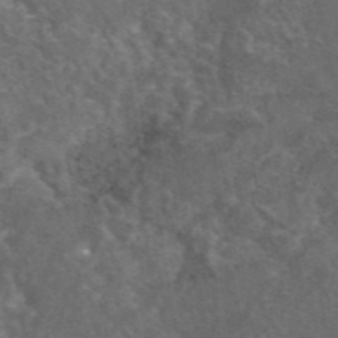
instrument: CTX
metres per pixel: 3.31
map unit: eAb
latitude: 45.3104
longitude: 116.1038
